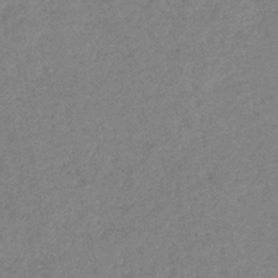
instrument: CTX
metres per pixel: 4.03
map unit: eHb
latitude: -40.7085
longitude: 79.7477
